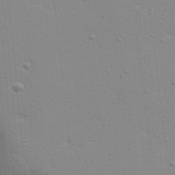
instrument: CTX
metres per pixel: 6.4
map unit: Aa
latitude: 32.2523
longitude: -133.5371
